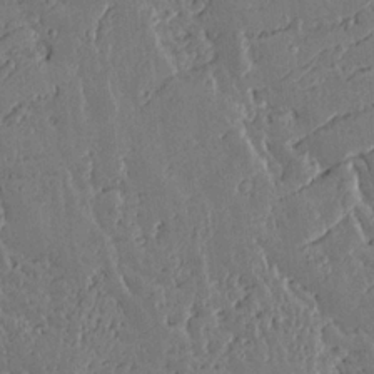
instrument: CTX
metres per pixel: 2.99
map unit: lAvf
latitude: 15.6316
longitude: -127.6883
